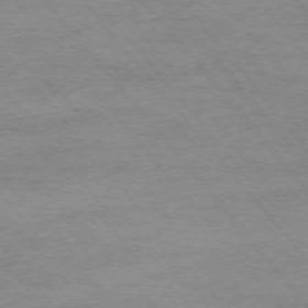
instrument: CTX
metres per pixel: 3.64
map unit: Ap
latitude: -75.7856
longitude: -81.5371
